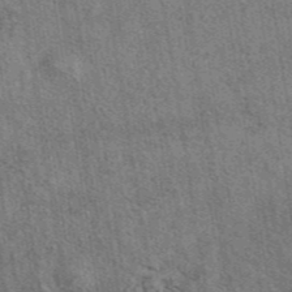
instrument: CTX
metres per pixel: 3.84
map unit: eAb
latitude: 43.0647
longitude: 112.1984
